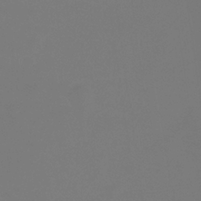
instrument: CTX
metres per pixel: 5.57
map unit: Ht
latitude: -14.2362
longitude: -53.5749
